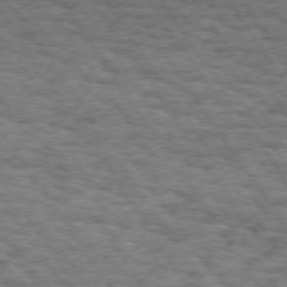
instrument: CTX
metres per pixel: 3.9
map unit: Hpe
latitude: 73.2537
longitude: -131.0459
